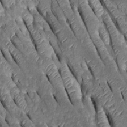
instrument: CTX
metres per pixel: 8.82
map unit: Htu
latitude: -0.4251
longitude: 148.5763
